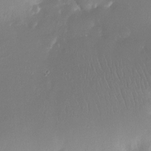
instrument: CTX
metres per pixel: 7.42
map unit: Ht
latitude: -11.6344
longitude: -43.9717
